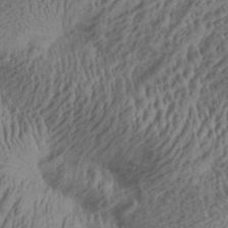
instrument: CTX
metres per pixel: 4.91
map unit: Aa
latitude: 28.4223
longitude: -137.1026
